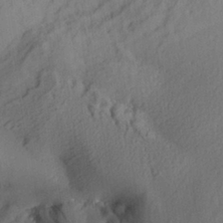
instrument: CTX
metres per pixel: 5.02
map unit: Aa
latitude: 29.1025
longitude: -135.7827
